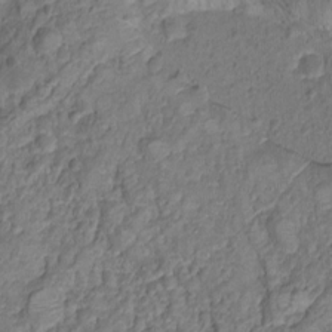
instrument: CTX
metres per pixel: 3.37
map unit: Ht
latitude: -5.8989
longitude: -20.6680
